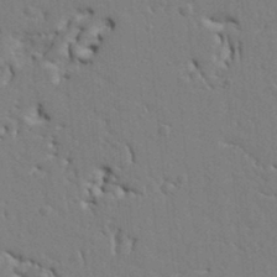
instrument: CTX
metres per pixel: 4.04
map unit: Ht
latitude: 8.8758
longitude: -76.9136
